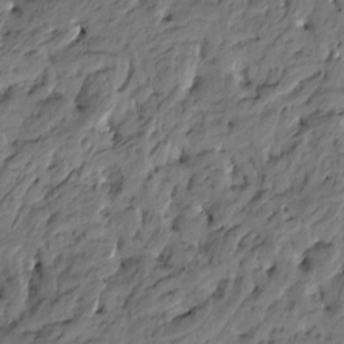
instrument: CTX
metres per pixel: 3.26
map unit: Htu
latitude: -5.8044
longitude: -178.2334
